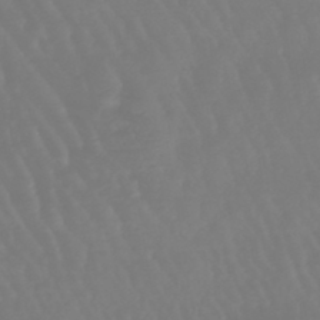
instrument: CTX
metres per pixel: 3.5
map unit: eHb
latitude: -46.1794
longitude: 79.7099
